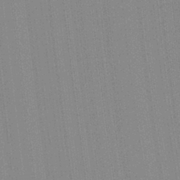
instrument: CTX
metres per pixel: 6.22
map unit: Aa
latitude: 28.1011
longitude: -147.3293
